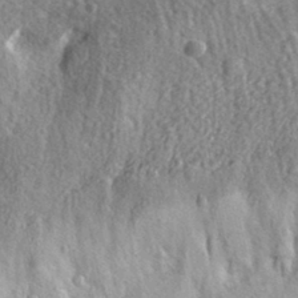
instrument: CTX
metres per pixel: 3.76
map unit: eHh
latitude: 33.8205
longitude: -78.7435
